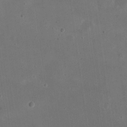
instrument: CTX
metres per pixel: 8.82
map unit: eHh
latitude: 20.4979
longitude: -70.7246
